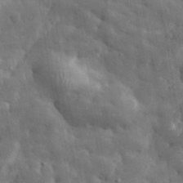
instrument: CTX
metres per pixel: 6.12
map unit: eHh
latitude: 32.0633
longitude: -70.7435
